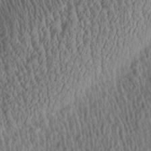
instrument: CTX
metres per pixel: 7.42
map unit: Aa
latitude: 27.8583
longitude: -135.8772
